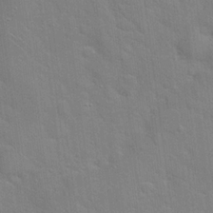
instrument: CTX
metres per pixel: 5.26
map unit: Hto
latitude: 20.5546
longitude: -51.9717
